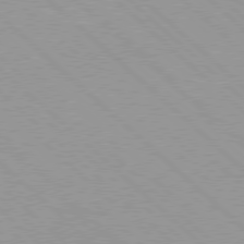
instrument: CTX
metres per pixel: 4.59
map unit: Hpe
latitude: 77.6882
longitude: -153.6505
